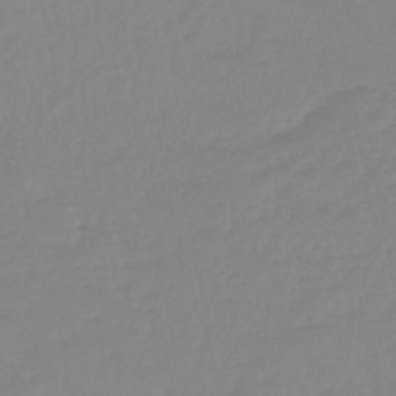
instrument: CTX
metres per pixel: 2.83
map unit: eHb
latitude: -44.8975
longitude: 84.4629
